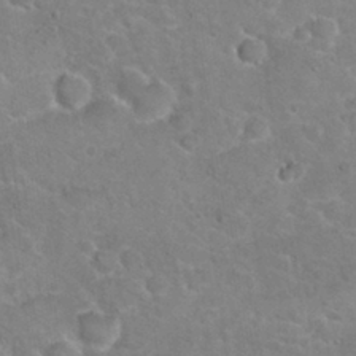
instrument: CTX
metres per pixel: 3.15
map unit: Hto
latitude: 20.9703
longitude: -47.9150
